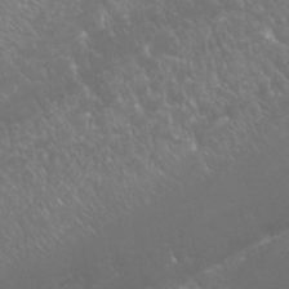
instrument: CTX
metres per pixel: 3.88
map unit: Nhu
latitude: 24.2333
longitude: -60.3278
